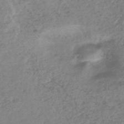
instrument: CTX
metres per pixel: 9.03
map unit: lHb
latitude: -44.1795
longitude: 71.5021
